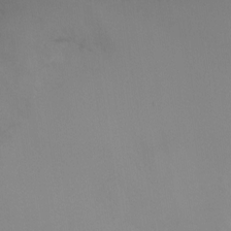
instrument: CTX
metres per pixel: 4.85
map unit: Ht
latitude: -7.2754
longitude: -30.4601
